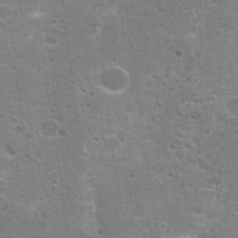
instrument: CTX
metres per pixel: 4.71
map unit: Hto
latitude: 19.5182
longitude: -41.6315
